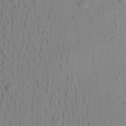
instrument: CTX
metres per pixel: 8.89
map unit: Aa
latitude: 20.8191
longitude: -146.1767
